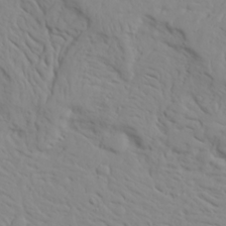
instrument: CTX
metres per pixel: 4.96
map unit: Ave
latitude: 23.8205
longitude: -133.0270
